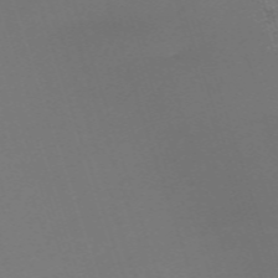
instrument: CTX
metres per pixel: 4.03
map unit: eHh
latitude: -62.8219
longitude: 51.6344
